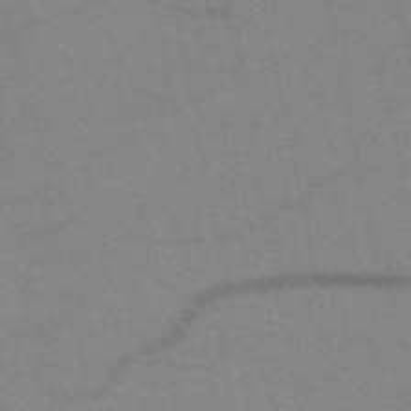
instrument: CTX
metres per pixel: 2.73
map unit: HNb
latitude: -52.4818
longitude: -44.1011
